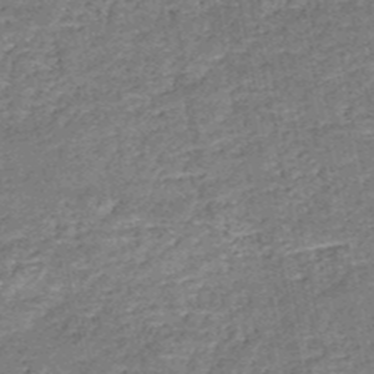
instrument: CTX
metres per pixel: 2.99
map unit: HNb
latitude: -51.4265
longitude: -49.4993
